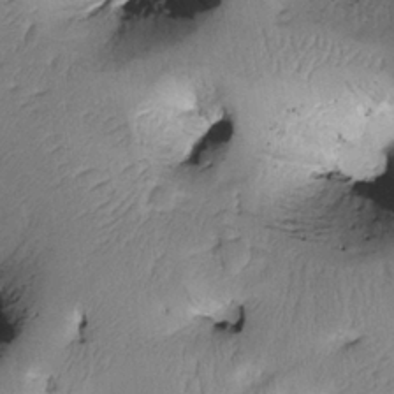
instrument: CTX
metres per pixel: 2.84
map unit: Htu
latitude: -0.4440
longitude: 173.0297
